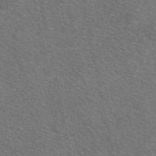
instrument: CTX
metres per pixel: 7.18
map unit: eAb
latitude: 48.4979
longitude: 114.3117
